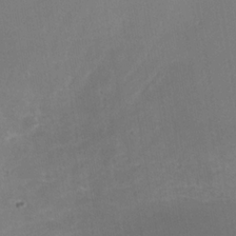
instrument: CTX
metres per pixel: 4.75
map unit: Nhe
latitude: -37.1431
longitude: -112.9703
